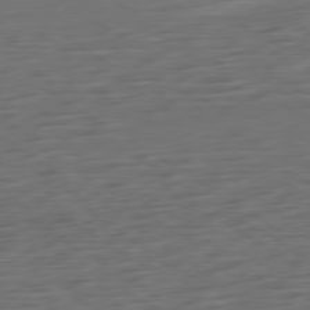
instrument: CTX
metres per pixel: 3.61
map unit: Ap
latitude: -79.7855
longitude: -54.7057
